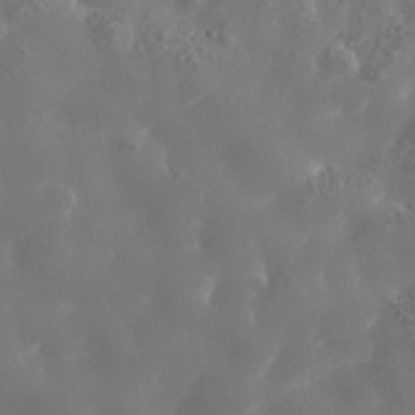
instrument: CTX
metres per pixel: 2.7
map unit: Nhe
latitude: -37.1431
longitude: -90.9703
